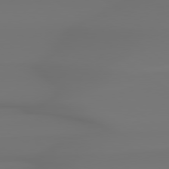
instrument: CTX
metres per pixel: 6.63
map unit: Hpe
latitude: 78.7247
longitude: -136.1389
